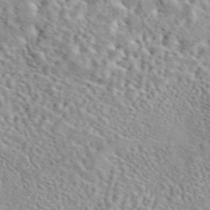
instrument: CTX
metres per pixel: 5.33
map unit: eAb
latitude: 44.4412
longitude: 114.7274
